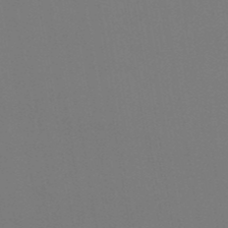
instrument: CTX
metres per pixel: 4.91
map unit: eHb
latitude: -50.3117
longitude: 67.8989
